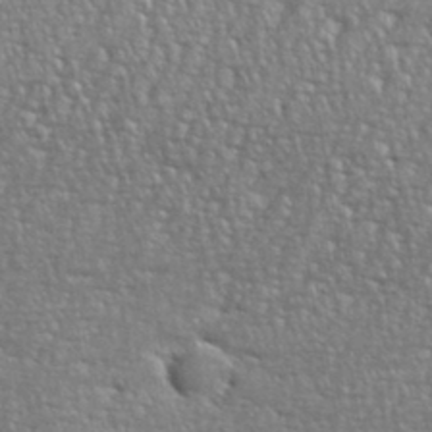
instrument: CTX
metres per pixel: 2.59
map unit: eHh
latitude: 36.0255
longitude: -132.7624
